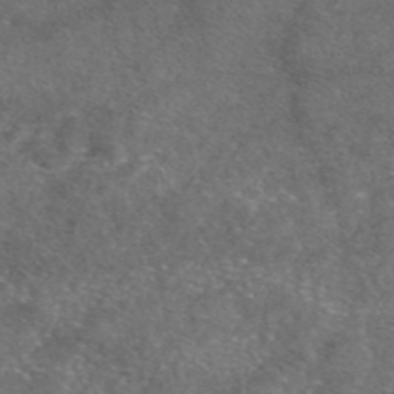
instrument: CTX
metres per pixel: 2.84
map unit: eAb
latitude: 47.6505
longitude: 110.7085
